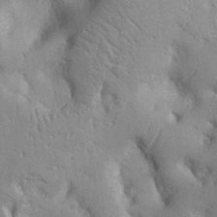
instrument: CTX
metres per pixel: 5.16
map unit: Nhu
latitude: 14.8758
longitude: -78.2712
